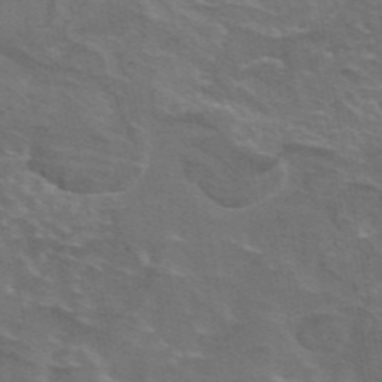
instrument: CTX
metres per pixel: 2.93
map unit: eAb
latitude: 45.0080
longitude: 107.5210
